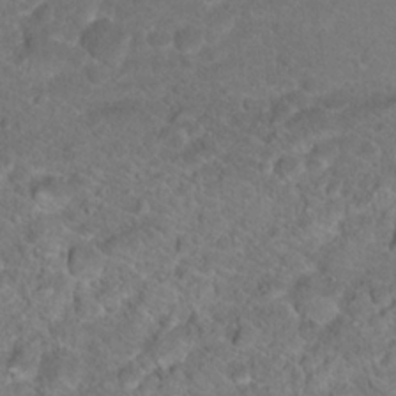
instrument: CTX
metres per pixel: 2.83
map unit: Hto
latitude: 17.7261
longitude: -37.3860
